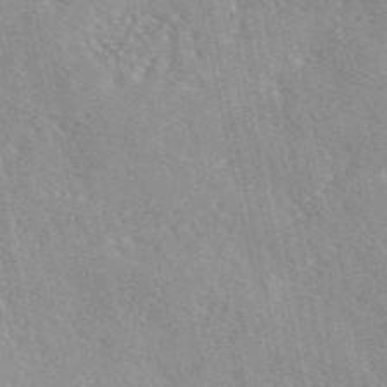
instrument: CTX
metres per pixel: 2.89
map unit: eAb
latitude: 45.9150
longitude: 111.6344
